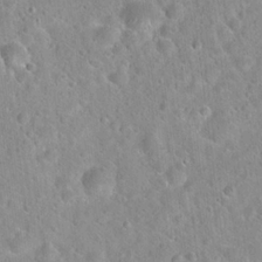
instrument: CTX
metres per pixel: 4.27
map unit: Hto
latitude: 21.9528
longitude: -52.8569
